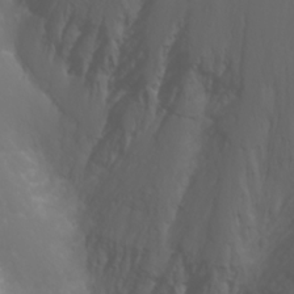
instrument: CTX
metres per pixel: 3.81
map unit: Nhu
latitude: -1.9745
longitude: -76.6490
